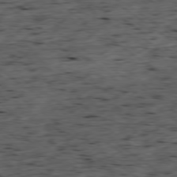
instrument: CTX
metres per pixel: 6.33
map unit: Ap
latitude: -78.9163
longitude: -89.8584
